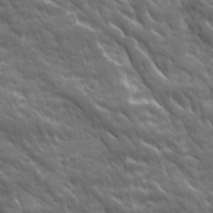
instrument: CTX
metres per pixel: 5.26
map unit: Ave
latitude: 19.1592
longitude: -133.7450
